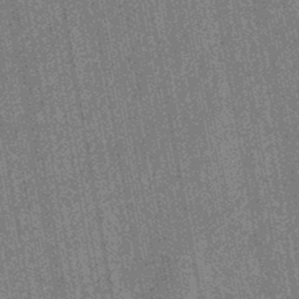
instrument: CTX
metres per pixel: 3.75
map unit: eHb
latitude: -43.7666
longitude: 86.0283
